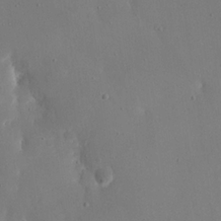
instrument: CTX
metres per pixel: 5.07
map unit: eHh
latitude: 19.5371
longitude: -68.5168
